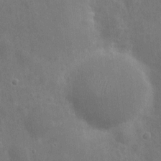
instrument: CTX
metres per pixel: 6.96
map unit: eHh
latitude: 7.2726
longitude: -72.4601
